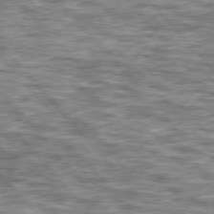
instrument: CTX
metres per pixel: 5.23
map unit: lApd
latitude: 76.7435
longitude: -49.2159
